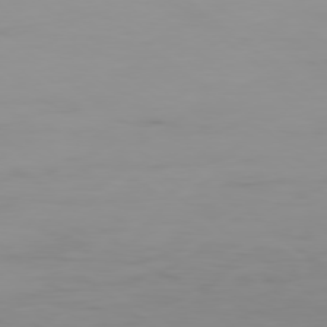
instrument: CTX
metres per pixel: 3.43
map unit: Ap
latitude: -79.5777
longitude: -71.1781
